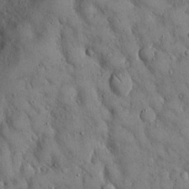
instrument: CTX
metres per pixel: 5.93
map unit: Hto
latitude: 15.2159
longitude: -58.5168
